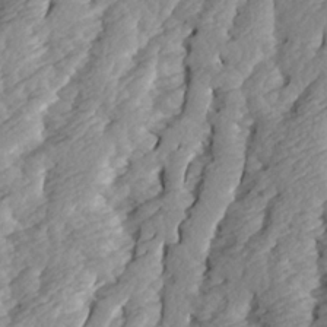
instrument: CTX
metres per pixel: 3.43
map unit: Ave
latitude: 14.1956
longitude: -135.1214
